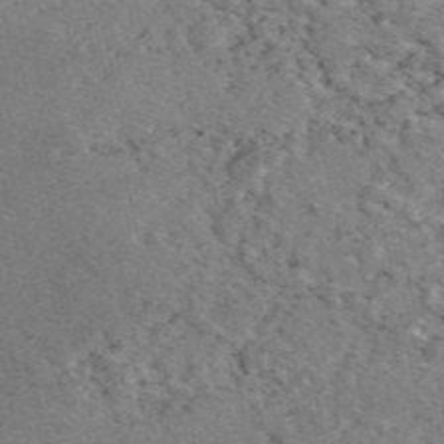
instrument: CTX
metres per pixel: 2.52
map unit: eAb
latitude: 49.1781
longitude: 113.1998
